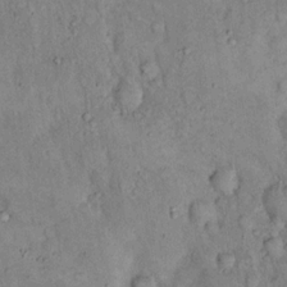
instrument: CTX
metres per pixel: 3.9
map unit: eHh
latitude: 19.1403
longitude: -61.7449
